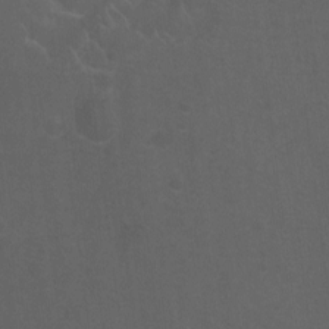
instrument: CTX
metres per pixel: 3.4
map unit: Hto
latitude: -10.0472
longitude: -36.7624
